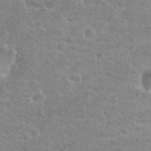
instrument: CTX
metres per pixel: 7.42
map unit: Hto
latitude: 25.2914
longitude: -48.2522
